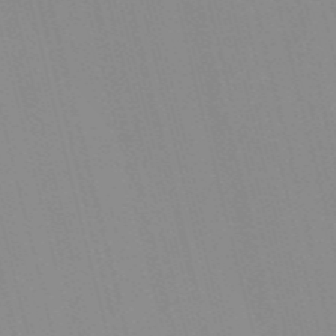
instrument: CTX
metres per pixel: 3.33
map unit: Nve
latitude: -57.2187
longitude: 61.3888
